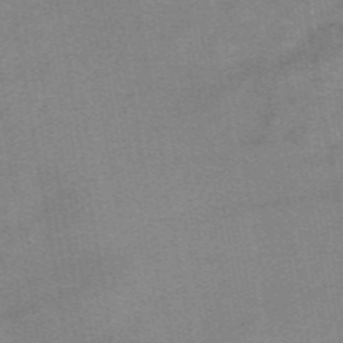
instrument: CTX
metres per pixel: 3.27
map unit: eAb
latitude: 48.8947
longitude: 105.7855
